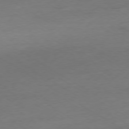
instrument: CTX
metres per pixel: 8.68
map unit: Ap
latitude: -79.1431
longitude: -63.8773
